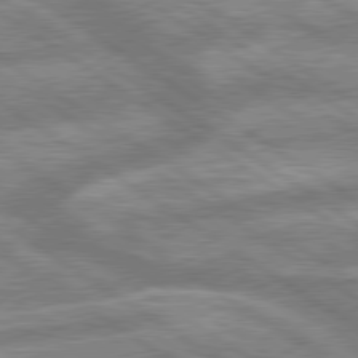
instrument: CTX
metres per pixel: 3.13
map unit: lApd
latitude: 79.7072
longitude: -169.8395
